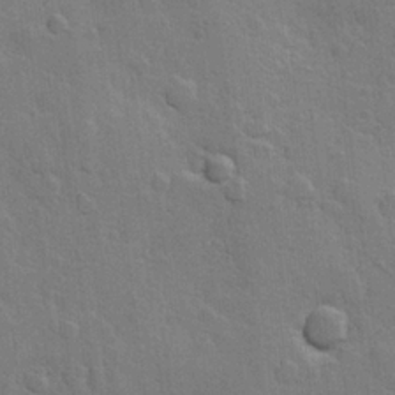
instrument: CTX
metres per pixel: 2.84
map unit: Hve
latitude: 23.8772
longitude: 148.6897
